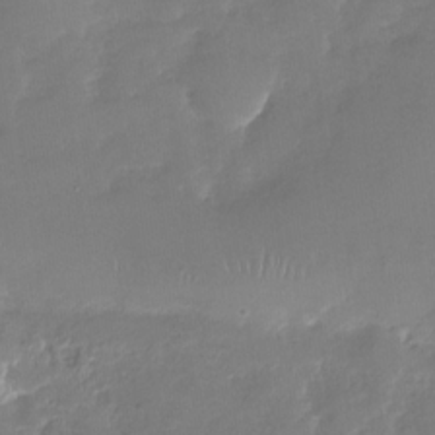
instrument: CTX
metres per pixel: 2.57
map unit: Nhu
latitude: -27.6910
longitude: -61.0269
